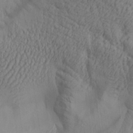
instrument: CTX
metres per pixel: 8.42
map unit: Aa
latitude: 27.8772
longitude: -132.2900
